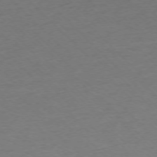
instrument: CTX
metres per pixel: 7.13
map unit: Ap
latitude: -74.9920
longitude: -78.6491
